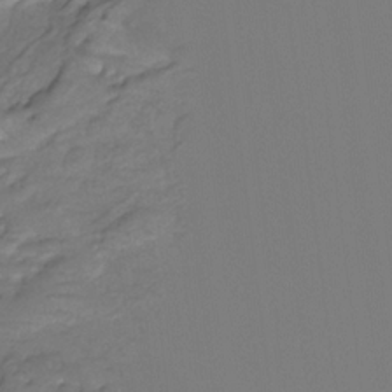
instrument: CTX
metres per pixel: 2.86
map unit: Htu
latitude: -12.6708
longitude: -70.3656
